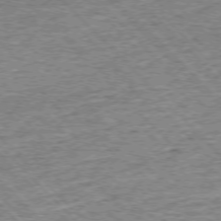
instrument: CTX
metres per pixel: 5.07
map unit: Ap
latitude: -76.4062
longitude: -92.2144
